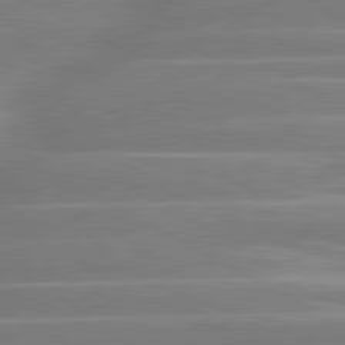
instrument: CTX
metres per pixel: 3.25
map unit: lApd
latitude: 80.8569
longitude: -128.6490
